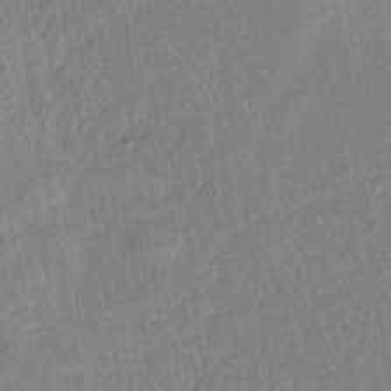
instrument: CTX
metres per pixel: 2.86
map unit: eHb
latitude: -38.8975
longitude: 81.5210
